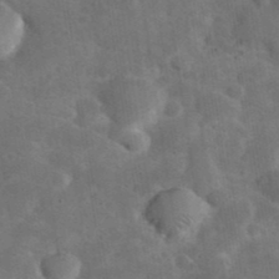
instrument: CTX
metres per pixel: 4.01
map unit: eHh
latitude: 37.6694
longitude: -67.1592
